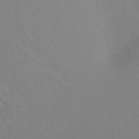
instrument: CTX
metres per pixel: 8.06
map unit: Ht
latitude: -6.8030
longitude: -37.1970
